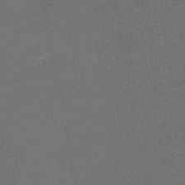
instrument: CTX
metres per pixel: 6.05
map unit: HNhu
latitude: -44.9731
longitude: 99.3887
